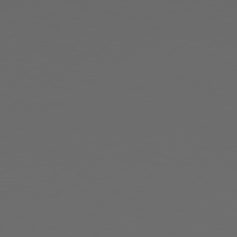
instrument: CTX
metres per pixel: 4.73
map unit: Hpe
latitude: 76.5545
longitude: -139.0647
